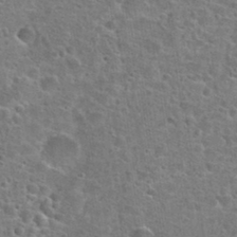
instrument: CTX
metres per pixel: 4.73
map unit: Hto
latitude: 24.1766
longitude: -46.9514
